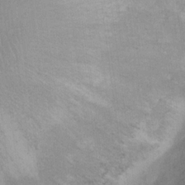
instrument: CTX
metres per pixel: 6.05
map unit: Ht
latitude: 13.2537
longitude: -39.6316
